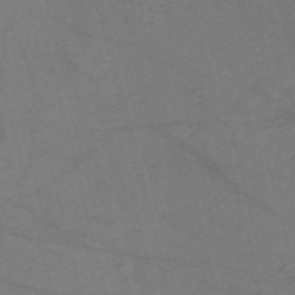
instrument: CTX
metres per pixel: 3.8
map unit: Nve
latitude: -57.5210
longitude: 50.9542
